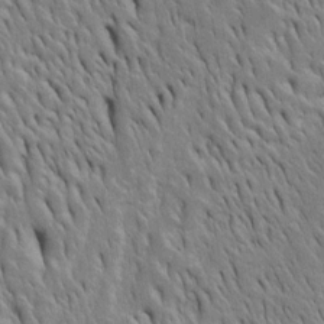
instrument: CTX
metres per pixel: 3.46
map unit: Htu
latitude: -4.1794
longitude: 151.2564
